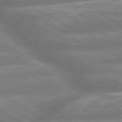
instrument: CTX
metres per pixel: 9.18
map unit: lApd
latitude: 79.6694
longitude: -159.3860
